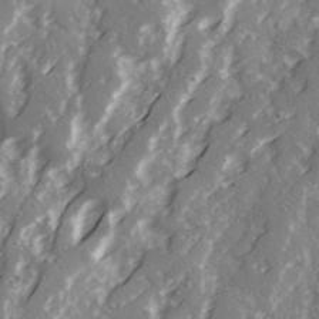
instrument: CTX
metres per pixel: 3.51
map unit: Ave
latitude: 21.3482
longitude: -131.4805
